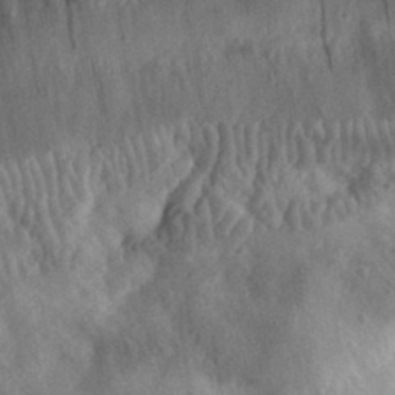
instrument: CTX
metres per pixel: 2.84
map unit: eHh
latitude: 30.8569
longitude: -75.2348
